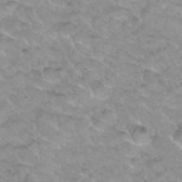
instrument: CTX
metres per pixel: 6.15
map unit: Hto
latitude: 34.7813
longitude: -48.6679
